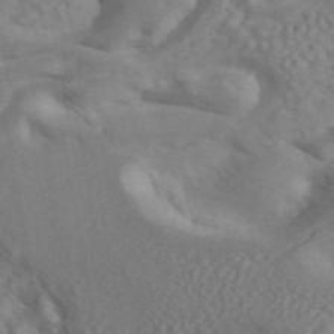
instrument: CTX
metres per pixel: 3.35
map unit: ANa
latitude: 45.4237
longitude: 26.6707
